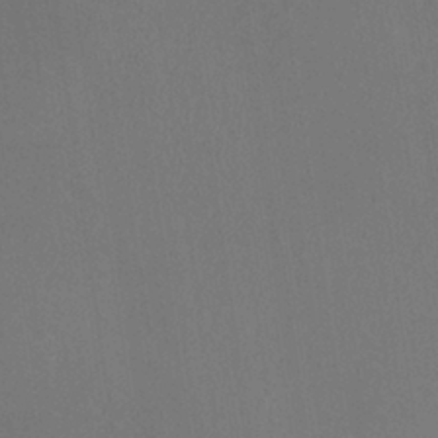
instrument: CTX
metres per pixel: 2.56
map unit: HNhu
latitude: -1.2376
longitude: -1.2348
